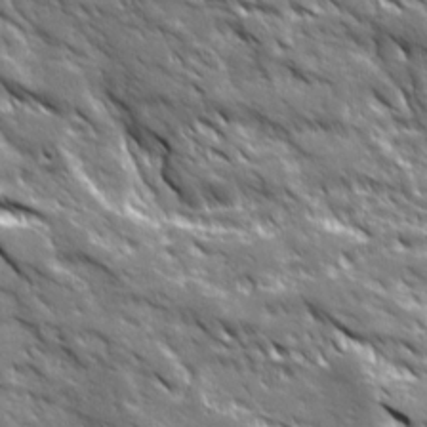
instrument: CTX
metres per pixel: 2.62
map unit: Ave
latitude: 19.7827
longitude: -135.4993
